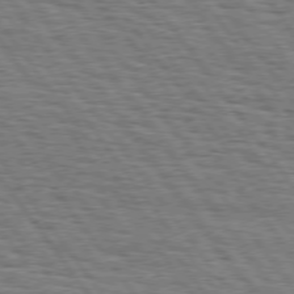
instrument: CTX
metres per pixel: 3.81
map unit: Hpe
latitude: 74.8002
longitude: -152.5546
